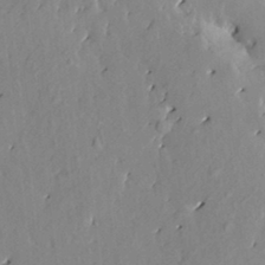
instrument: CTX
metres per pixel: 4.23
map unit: HNhu
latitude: 3.5938
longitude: 5.8233
